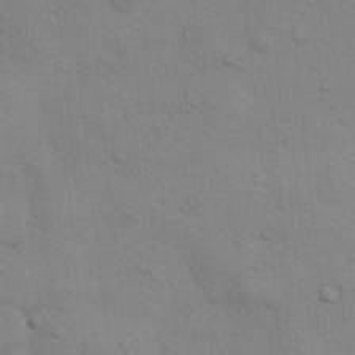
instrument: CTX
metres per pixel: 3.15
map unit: Nhu
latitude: 6.2711
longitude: -24.0633
